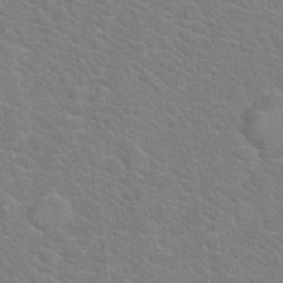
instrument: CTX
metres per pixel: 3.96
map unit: Hto
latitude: 19.7449
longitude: -44.2900
